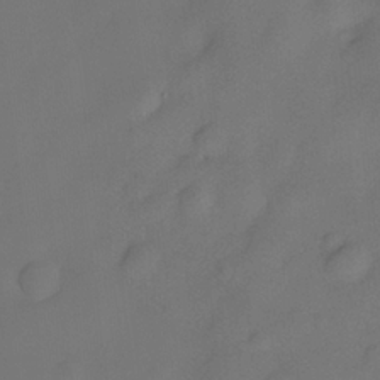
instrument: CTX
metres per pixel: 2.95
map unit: eHh
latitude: -22.1984
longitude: 15.6722
